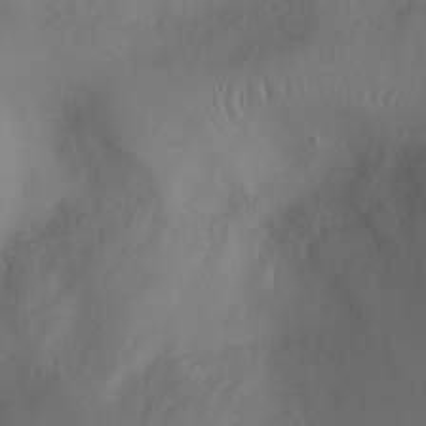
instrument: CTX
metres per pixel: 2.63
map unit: Ht
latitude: -9.4832
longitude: -23.1970
